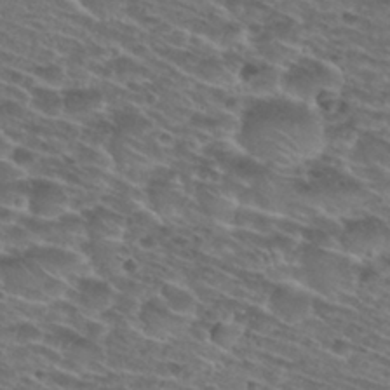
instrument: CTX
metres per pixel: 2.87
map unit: Nhu
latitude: 28.7246
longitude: -48.0633
